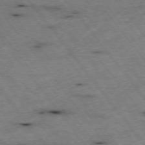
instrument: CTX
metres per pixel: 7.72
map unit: Hpe
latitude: -75.4644
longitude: -17.6883
